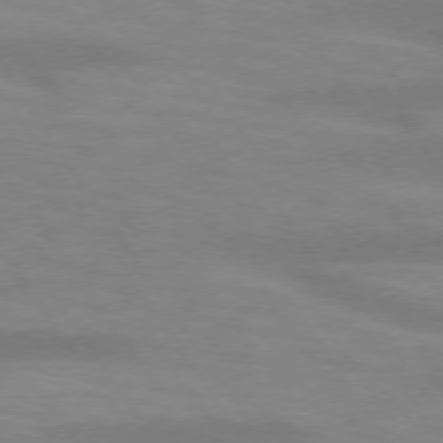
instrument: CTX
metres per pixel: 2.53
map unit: lApd
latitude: 73.7261
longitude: -54.2711
